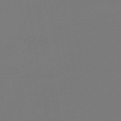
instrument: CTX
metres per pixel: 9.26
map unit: HNb
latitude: -46.8030
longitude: 55.2376
